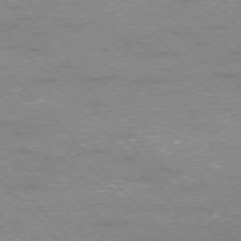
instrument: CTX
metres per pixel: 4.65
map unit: Ap
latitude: -76.5196
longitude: -60.9513
